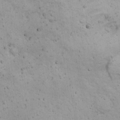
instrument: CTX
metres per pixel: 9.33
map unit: eHh
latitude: 22.1956
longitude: -65.7639
